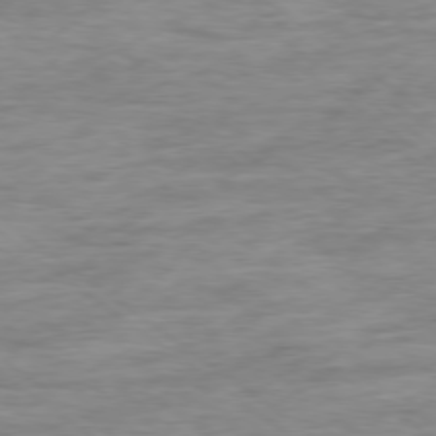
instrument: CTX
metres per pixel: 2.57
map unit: Ap
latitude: -79.0297
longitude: -102.1200
